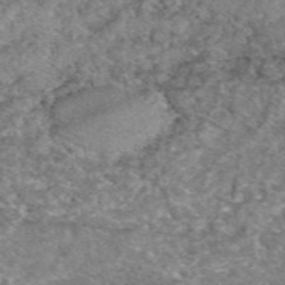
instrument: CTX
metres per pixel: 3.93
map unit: eAb
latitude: 49.5371
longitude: 109.6344
